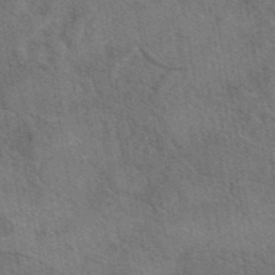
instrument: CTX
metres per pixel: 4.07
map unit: eAb
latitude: 43.1592
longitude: 110.1794
